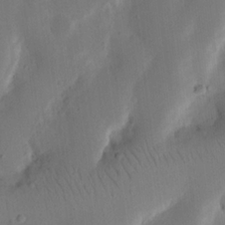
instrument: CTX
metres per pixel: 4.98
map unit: Nhu
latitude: 19.5371
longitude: -74.3656
